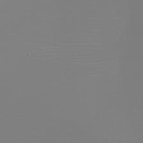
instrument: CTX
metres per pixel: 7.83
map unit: eHh
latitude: -5.7855
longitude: -83.8961
